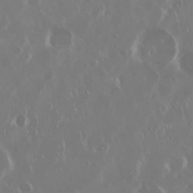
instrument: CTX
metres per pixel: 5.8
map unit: Nhu
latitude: 29.6316
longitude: -60.6868
